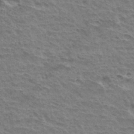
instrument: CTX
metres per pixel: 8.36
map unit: Hto
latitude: 35.3103
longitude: -43.6505
